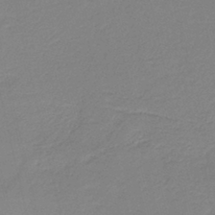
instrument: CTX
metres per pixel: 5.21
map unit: HNb
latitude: -41.1809
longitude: 50.4629
